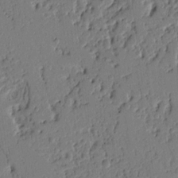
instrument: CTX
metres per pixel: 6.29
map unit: Ht
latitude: 9.5749
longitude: -78.0444
